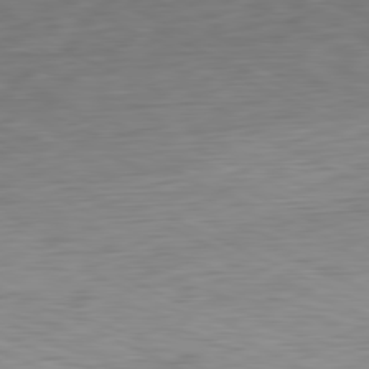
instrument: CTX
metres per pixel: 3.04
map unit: Ap
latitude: -81.1620
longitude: -68.5546
